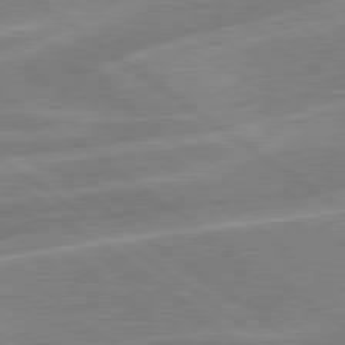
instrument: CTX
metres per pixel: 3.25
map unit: lApd
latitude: 79.4049
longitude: -121.4616
